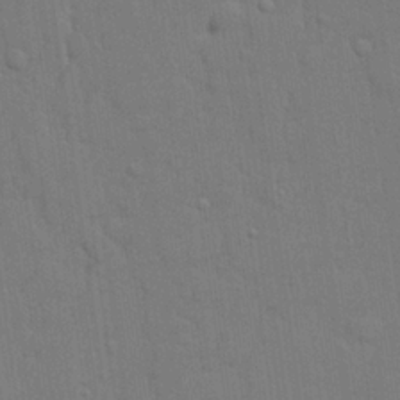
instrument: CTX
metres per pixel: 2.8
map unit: lHvf
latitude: 23.1025
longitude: 142.0472
